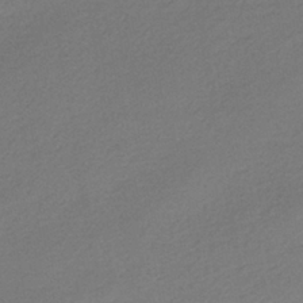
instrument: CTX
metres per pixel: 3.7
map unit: HNhu
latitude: -39.8423
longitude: 94.8408
